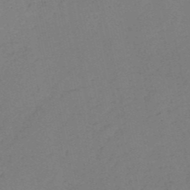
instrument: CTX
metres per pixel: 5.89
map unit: HNb
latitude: -50.8408
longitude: -52.4034
